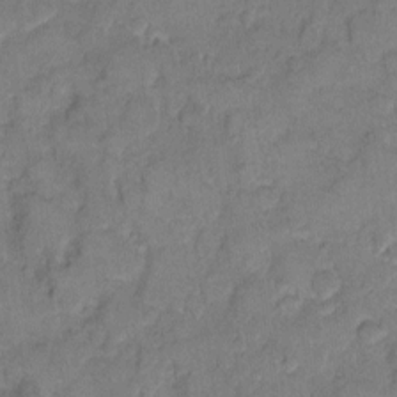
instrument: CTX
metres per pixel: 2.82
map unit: eHh
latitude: 10.2901
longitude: -64.5357
